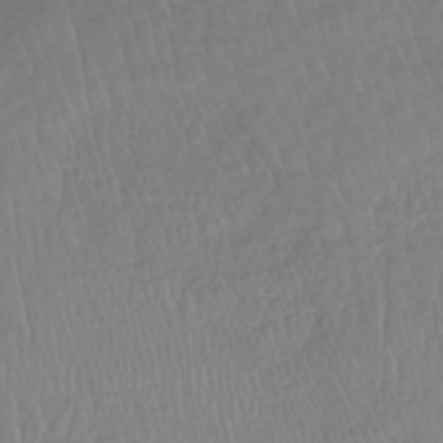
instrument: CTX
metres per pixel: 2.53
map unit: lHb
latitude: -36.6140
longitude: 69.6343
